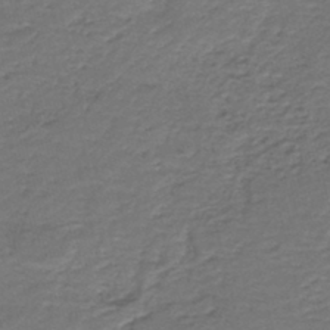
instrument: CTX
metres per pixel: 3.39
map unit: HNb
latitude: -43.5021
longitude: 50.5574
